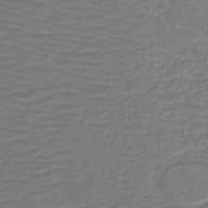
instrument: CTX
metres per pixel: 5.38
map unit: lHb
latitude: -42.8408
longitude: 77.0486
